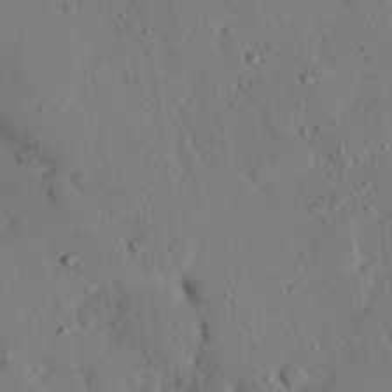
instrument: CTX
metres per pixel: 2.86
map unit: eHh
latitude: 25.6693
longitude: -79.5560
